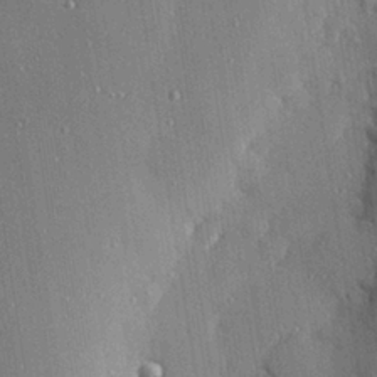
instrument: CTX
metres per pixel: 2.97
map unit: Hve
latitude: 27.4049
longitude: -90.2145
